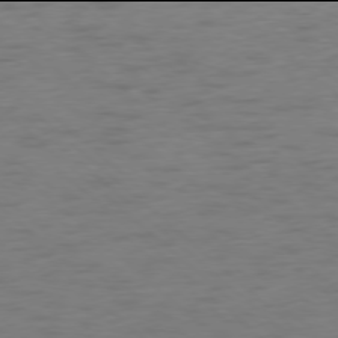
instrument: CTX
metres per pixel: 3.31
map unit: Ap
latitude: -78.0094
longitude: -63.8773
